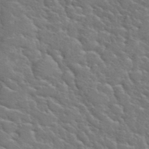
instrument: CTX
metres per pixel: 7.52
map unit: Hto
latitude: 36.0444
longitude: -50.4034
